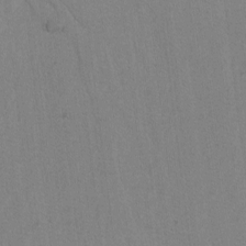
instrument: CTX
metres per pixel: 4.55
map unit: lAvf
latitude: -6.5384
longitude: -114.4789
